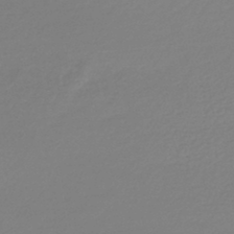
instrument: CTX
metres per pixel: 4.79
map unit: lHb
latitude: -44.7085
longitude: 78.1605
